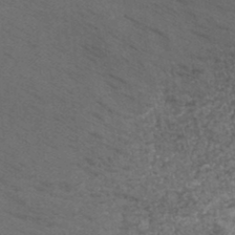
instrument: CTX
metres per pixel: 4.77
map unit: HNb
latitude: -45.9178
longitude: -45.6883
